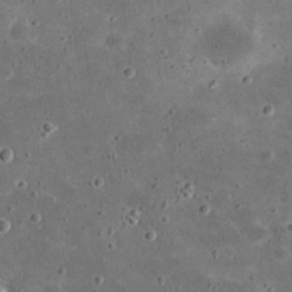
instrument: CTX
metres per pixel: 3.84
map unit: eHh
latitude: 21.0459
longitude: -65.1592
